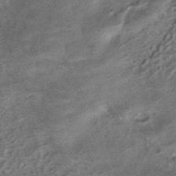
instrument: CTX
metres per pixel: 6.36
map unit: ANa
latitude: -38.8786
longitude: 97.4644
